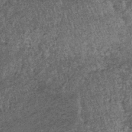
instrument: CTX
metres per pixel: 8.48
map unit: lHb
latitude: -39.8611
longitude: 66.7653
